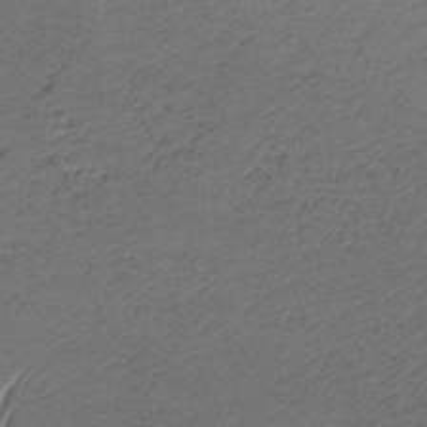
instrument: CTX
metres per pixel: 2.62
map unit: HNb
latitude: -32.5952
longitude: 62.8597
